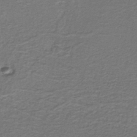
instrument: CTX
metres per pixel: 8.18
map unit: eAb
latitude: -38.7841
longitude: 51.5777
